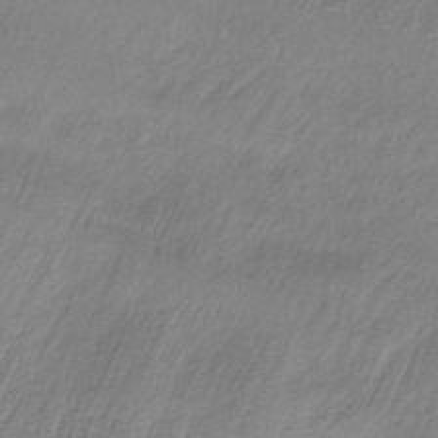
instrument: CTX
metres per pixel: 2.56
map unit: lHb
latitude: -34.9164
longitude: 66.4818
